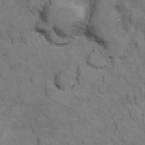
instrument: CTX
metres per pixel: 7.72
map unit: Ht
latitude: 10.8569
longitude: -33.1970
